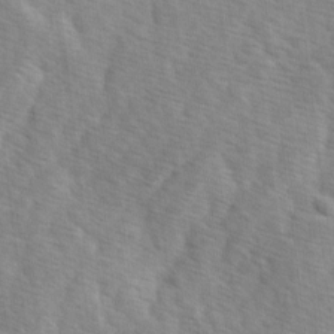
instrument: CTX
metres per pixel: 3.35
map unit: Ave
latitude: 1.3103
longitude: -111.9150
